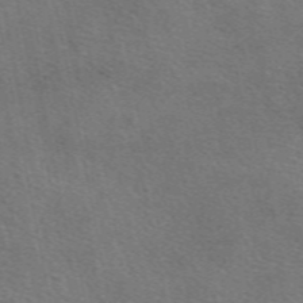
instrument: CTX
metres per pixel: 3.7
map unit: eAb
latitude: 50.8191
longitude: 110.5951
